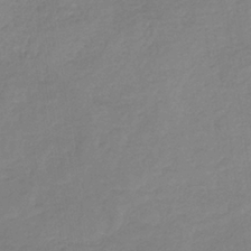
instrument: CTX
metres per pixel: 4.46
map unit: HNb
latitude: -34.5007
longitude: 55.0676
